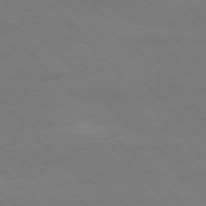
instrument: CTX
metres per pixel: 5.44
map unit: Ap
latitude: -77.2376
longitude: -87.4804
